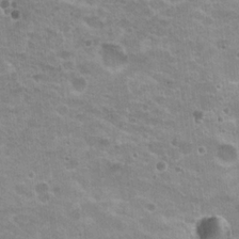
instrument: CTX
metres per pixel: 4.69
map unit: Nhu
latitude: 19.1025
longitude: -31.5560
